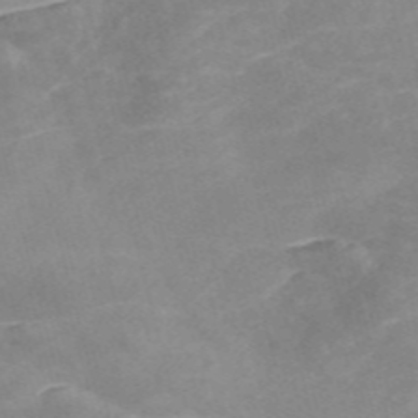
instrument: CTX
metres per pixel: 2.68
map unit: Nve
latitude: -57.6911
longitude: 58.8219
